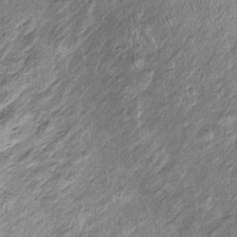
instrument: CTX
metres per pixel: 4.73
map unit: Htu
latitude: -5.8611
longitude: 159.0108
